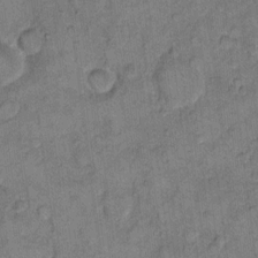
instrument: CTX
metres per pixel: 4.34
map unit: eHh
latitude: 10.9514
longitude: -63.8206
